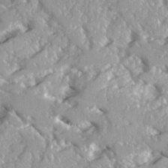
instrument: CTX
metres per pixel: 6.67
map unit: Ave
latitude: 16.3656
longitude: -130.2523
